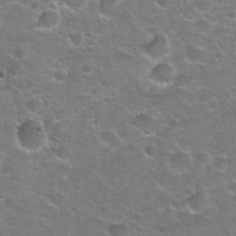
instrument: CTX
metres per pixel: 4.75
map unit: Hto
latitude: 20.9892
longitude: -48.8947
